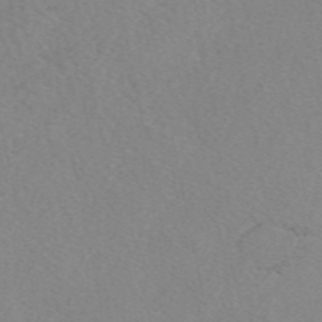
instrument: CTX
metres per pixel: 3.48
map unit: eAb
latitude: 49.4426
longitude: 108.3495
